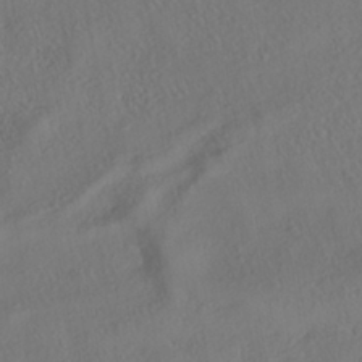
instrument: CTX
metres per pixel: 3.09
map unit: HNhu
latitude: -39.8611
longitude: 107.8989
